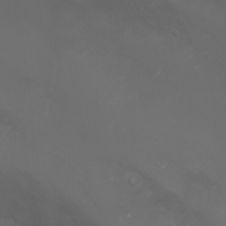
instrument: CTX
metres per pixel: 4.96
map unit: Nhu
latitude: -5.8422
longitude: -79.1970
